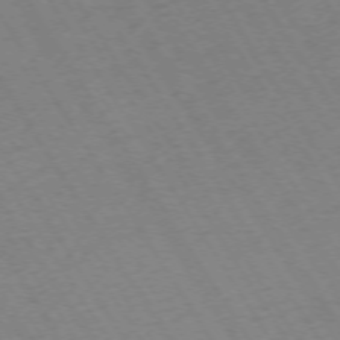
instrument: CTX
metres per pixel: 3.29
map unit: Ap
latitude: -73.4454
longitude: -71.7261
